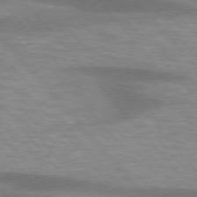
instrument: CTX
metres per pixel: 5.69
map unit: lApd
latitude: 75.8961
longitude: -58.8758
